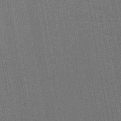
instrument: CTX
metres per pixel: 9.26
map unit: HNb
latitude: -47.4265
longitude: -46.9136
